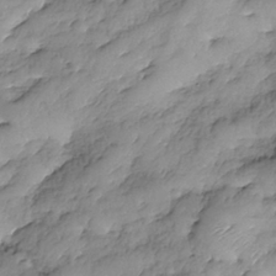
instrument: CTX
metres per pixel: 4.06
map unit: Nhe
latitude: -37.4076
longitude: -147.6694
